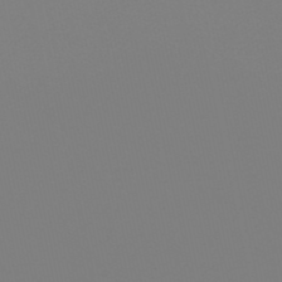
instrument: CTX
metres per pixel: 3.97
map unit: eHb
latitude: -51.1620
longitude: 76.3306
